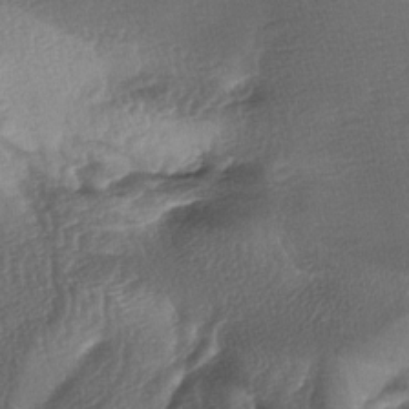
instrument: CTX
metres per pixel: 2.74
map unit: lAa
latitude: -5.0297
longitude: -127.5938
